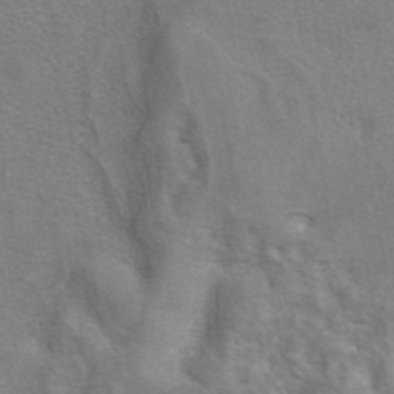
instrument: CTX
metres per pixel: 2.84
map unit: eAb
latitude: 41.1781
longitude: 105.8989
